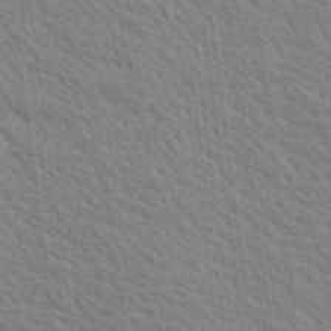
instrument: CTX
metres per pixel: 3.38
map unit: Ave
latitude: 20.2523
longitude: -139.4615
